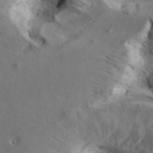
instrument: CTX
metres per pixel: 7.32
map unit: ANa
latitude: 40.3656
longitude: 18.0283
